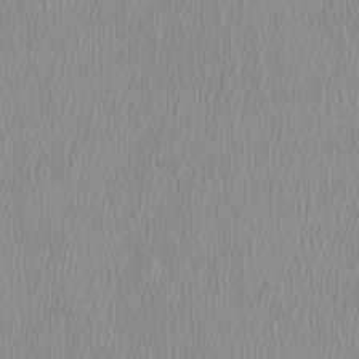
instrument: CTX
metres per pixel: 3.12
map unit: HNhu
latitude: -1.0109
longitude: 1.5588
